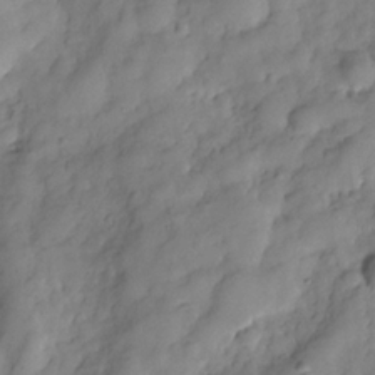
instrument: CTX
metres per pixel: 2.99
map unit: Hve
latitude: -29.3699
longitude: 93.2565
